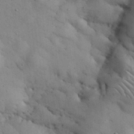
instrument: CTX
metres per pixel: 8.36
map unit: Nhu
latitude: 27.1403
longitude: -71.3293
